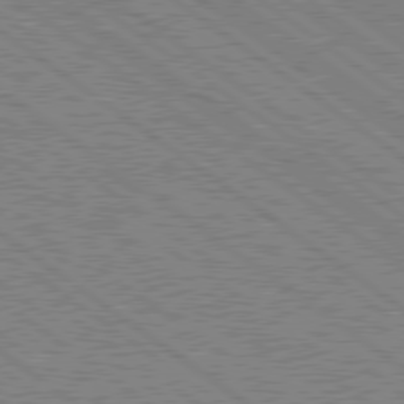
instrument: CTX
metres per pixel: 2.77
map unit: Hpe
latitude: 78.8380
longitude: -169.4805
